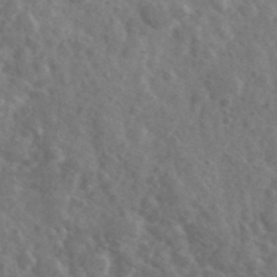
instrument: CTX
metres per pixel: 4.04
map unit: Ave
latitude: 38.4412
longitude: -106.9325
